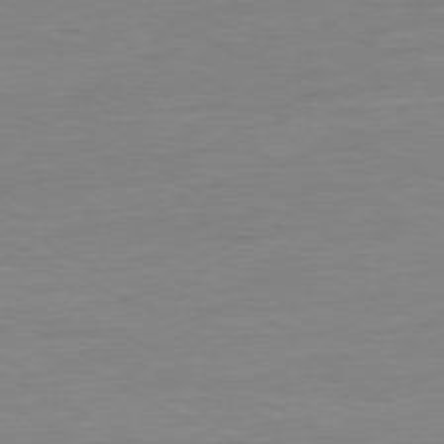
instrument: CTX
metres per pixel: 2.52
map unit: Ap
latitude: -81.0109
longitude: -77.8205
